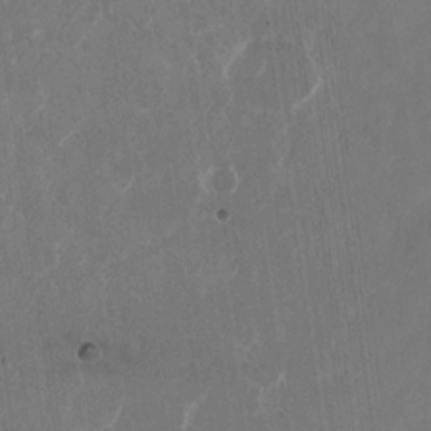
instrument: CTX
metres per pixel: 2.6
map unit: Nhu
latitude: -29.2565
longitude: -71.2159
